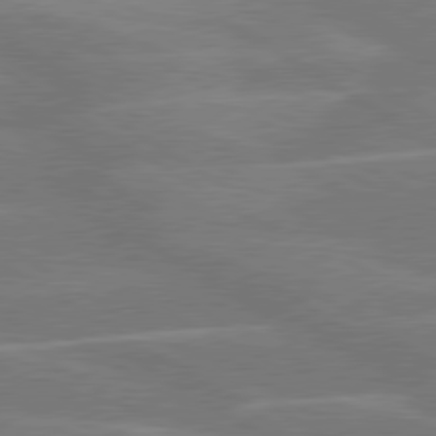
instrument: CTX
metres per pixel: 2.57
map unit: lApd
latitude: 79.7450
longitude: -123.0836
